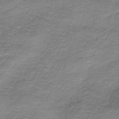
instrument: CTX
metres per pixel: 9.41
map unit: HNhu
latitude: -40.8219
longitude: 109.2376
